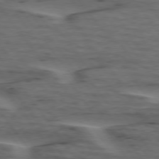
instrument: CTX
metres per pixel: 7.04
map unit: lApd
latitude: 75.4993
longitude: -70.3467
